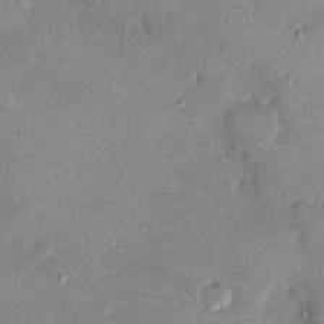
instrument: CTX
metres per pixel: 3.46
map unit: Ht
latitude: -2.8219
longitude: -14.6680
